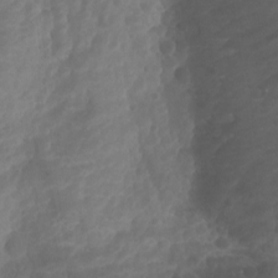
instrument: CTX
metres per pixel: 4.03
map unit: Aa
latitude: -13.1242
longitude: -68.4979
